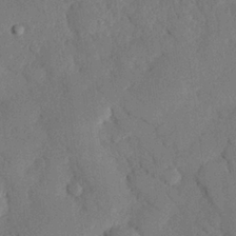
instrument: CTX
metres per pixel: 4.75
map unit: eHh
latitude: 25.8772
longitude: -80.3089
